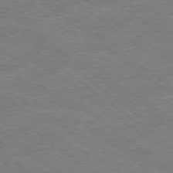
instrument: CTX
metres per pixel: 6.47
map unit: Ap
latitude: -79.0486
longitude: -49.8961
